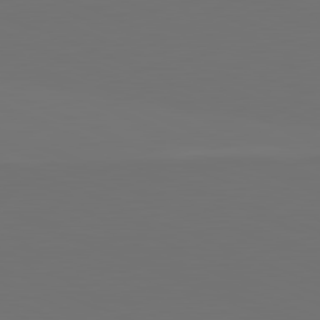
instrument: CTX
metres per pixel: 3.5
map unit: lApd
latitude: 81.7639
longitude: 146.8786
